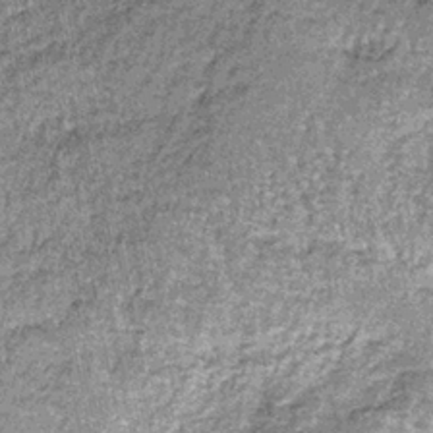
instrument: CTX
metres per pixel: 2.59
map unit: lHb
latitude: -38.7463
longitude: 64.8597
